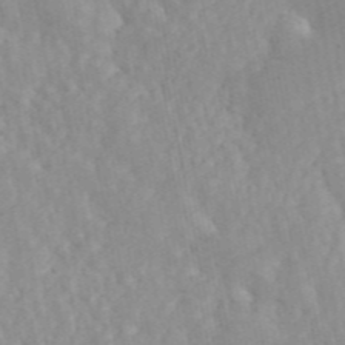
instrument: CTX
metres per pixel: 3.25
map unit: ANa
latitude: 46.8002
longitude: 27.1809
